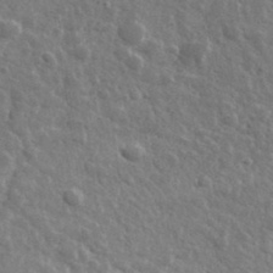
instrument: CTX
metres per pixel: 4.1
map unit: lHvf
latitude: 36.6869
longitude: -89.1215
